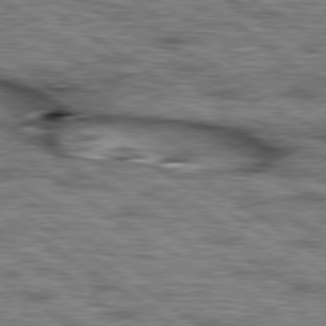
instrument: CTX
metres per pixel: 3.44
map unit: lApd
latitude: 79.7639
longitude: -49.3671
